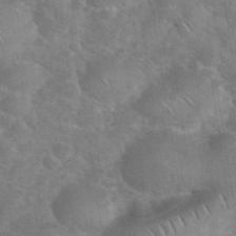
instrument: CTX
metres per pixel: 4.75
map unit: eHh
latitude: 37.0459
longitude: -64.8191
